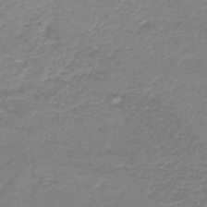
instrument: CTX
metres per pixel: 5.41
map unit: HNb
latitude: -45.8989
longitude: 52.7274
